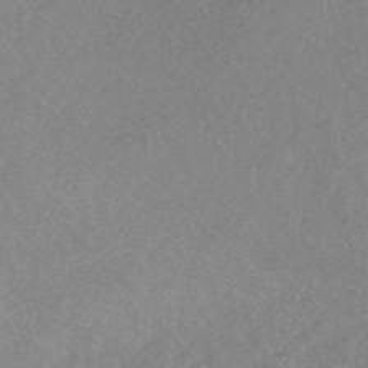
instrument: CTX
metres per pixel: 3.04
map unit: HNhu
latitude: -45.3699
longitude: 93.0108
